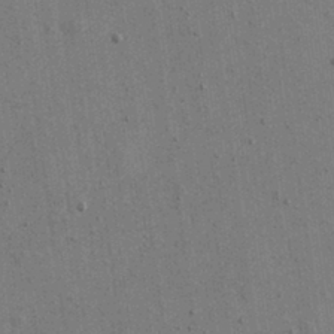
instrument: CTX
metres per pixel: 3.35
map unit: eHh
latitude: 15.8962
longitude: -68.4412
